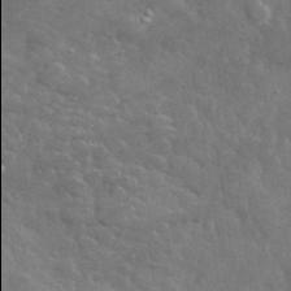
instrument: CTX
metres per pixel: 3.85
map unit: lHvf
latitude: 36.9703
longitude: -89.9906
